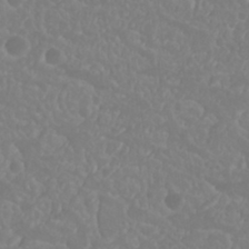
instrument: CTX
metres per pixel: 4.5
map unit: Nhu
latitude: 23.7638
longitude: -63.7828
